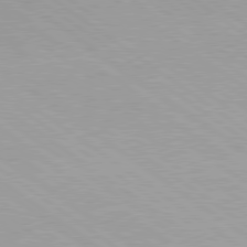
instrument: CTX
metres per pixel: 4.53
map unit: lApd
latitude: 79.2159
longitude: -177.5560
